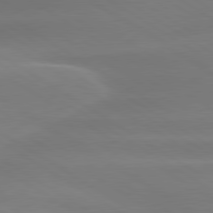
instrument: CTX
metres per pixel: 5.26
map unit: lApd
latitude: 79.9717
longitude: -135.2726
